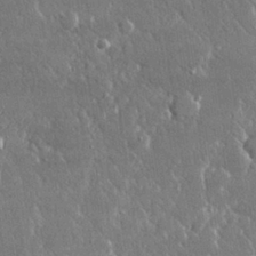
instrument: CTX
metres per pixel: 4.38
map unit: lHvf
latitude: 30.5168
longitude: -92.4601
